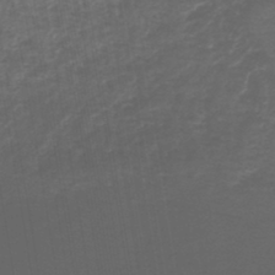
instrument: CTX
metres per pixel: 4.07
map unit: lHb
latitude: -45.7856
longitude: 71.6155
